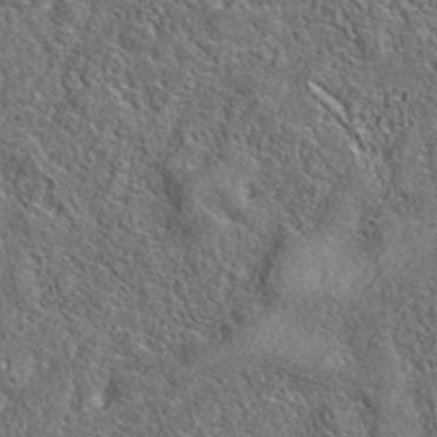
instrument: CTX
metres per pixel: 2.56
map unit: eAb
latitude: 37.3860
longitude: 112.9353
